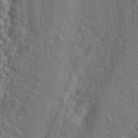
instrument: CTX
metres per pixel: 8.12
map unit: ANa
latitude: 41.3860
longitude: 51.0486
